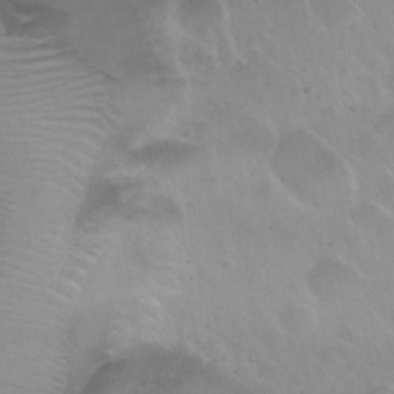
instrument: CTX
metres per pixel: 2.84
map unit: Nhu
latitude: 29.9528
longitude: -55.5182
